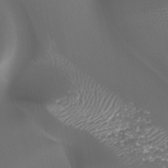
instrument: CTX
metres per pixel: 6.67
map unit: HNhu
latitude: -47.1242
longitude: 30.6896
